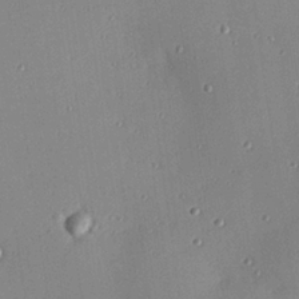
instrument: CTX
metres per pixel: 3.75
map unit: Hve
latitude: 25.6316
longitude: -90.9892
